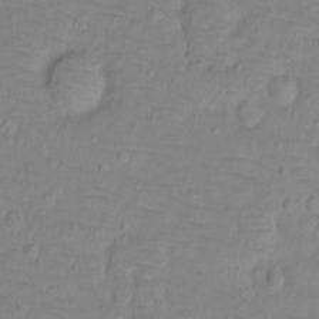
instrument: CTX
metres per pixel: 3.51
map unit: Ht
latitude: -9.1431
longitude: -36.1011
